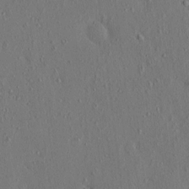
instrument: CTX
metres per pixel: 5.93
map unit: eHh
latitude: -0.5385
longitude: 18.7274
